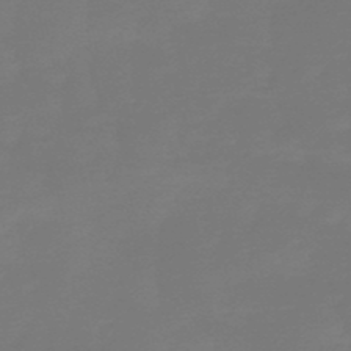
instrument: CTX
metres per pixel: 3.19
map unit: eHb
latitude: -50.2361
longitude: 77.9556
